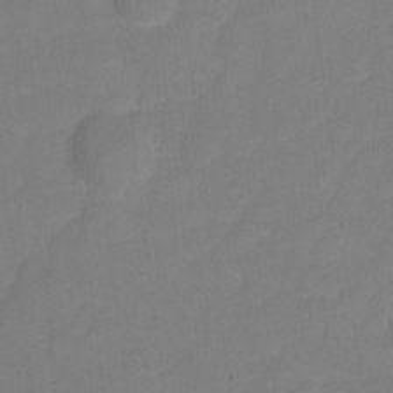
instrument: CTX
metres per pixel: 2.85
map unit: Hto
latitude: 3.4615
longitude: -33.1781
